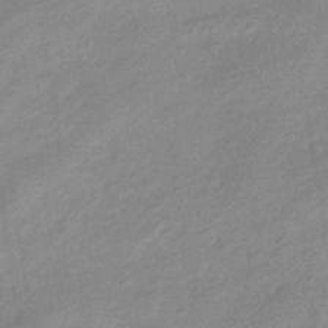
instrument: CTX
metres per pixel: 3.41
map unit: eHb
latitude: -40.8975
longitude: 83.6722
